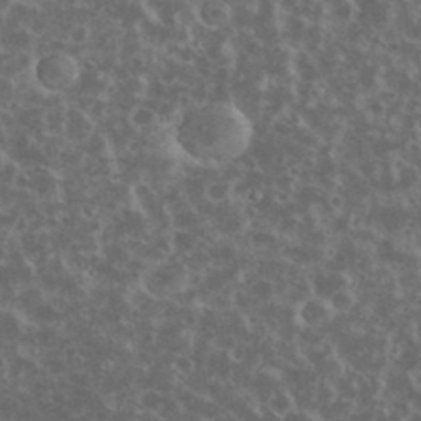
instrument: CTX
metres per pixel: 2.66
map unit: eHh
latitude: 34.9702
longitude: -60.7246
